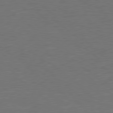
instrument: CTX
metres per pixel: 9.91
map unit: Hpe
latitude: 78.9703
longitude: -123.8016
